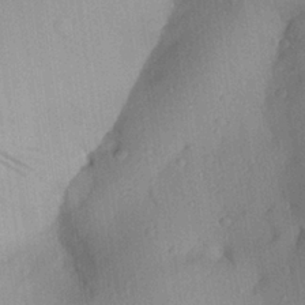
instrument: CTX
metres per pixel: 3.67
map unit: Aa
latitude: 25.1025
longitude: -145.1592
